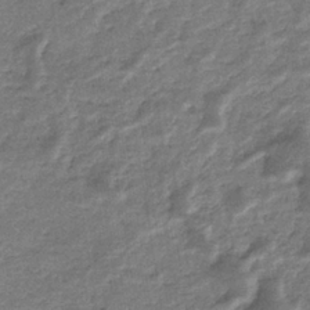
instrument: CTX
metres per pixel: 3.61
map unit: eHb
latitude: -36.4629
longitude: 77.3510
